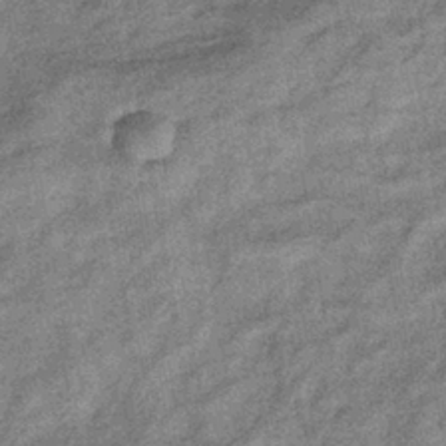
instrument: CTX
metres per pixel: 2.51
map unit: eHb
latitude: -39.7289
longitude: 79.5399
